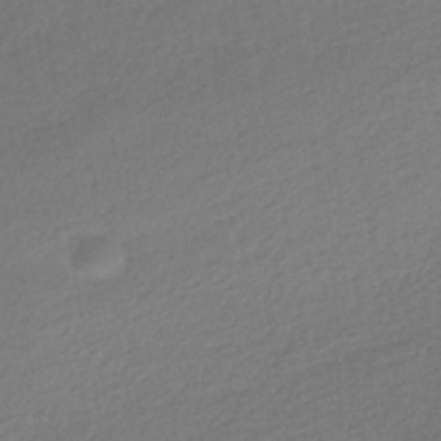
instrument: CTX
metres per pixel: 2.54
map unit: HNhu
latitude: -41.7289
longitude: 95.3509
